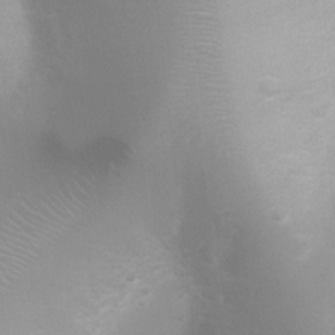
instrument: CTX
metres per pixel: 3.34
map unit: Ht
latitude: 3.5182
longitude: -22.3656
